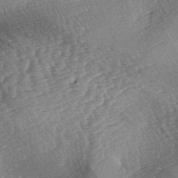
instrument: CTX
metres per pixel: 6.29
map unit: lAa
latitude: -3.6532
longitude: -126.4790
